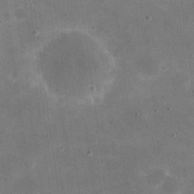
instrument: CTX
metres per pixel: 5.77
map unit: eHh
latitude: 20.8191
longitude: -66.7246
